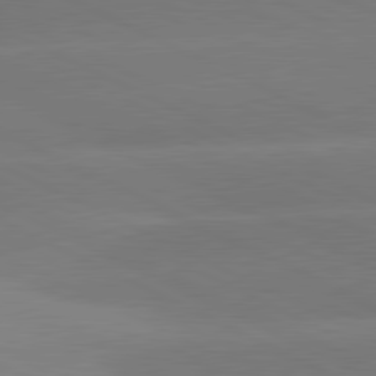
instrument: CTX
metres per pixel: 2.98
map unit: lApd
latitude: 81.2159
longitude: -154.4034
